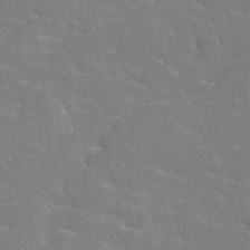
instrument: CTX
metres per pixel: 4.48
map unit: Htu
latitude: -7.2565
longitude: -34.0633
